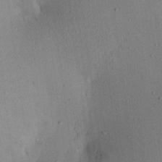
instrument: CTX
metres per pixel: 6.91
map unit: Aa
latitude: 21.1026
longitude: -143.4427
